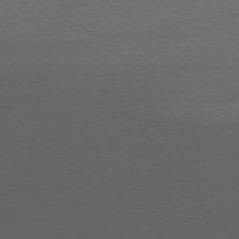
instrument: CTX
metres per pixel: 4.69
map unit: Ap
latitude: -76.5007
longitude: -70.6301
